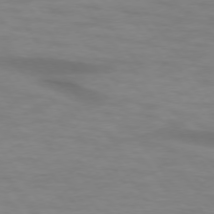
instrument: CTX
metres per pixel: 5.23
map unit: lApd
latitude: 74.5735
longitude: -59.7261
